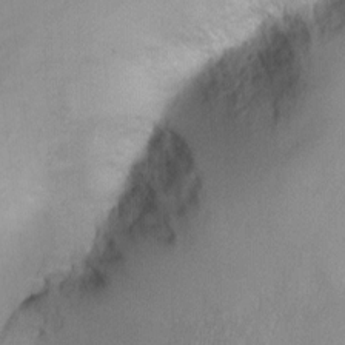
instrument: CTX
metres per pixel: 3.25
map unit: Ht
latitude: -0.9542
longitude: -15.4427
